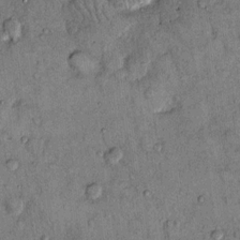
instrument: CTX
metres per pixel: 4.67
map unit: Hto
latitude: 12.1011
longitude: -58.7435
